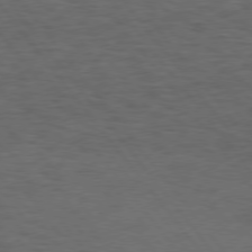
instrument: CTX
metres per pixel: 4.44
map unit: Hpe
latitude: 75.2915
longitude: -136.9514
